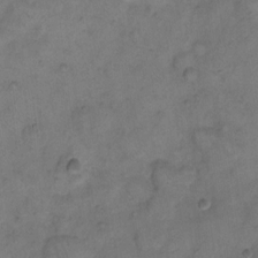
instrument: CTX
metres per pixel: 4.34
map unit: eHh
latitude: 13.6505
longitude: -65.8394
